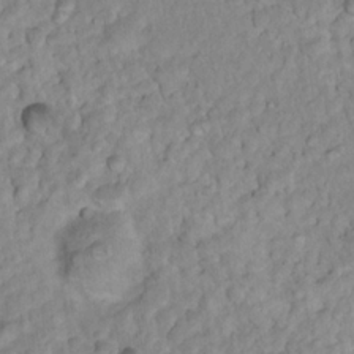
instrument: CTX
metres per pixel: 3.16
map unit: Nhu
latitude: 16.5735
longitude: -32.7435
